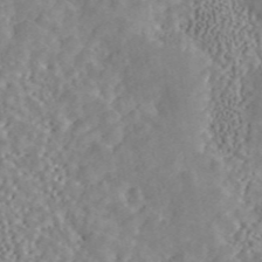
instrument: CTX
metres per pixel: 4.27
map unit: ANa
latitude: 46.2145
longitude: 50.0661
